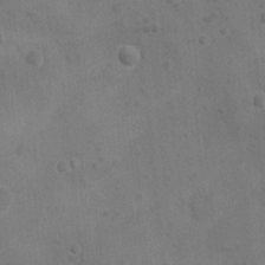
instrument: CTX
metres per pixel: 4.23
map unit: Nhu
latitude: 6.4412
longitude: -24.3278
